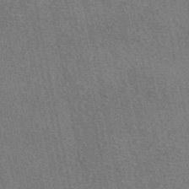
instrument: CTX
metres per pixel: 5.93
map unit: eAb
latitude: 49.0647
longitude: 116.1416
